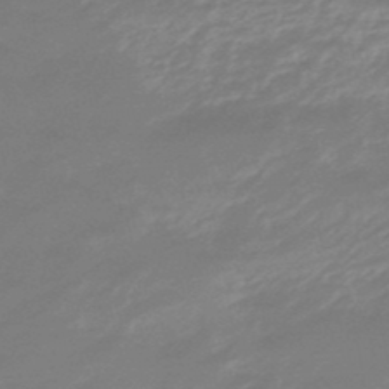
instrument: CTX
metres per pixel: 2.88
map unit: eHb
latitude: -48.1228
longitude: 85.0108
